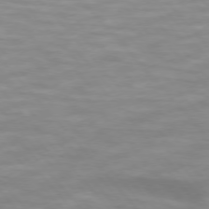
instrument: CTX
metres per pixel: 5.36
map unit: lApd
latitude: 74.5357
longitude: -60.9513
